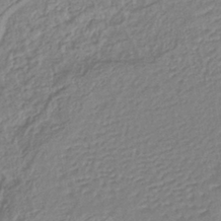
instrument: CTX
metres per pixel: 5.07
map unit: lHb
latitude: -40.8975
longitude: 61.9745
